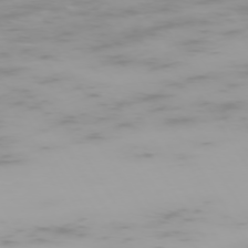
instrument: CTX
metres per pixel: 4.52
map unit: Hpe
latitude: -74.0094
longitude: 4.8597
